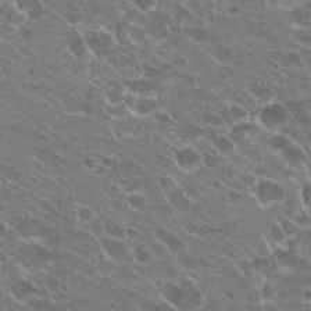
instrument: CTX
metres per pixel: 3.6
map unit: Hto
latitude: 23.4615
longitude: -41.8394
